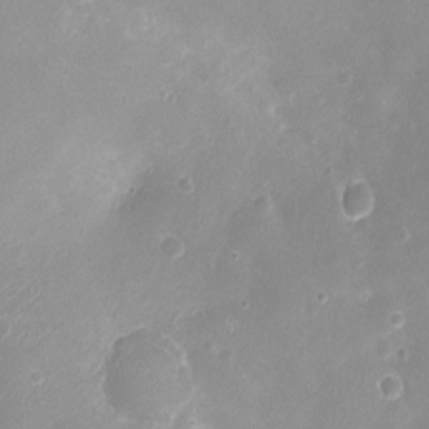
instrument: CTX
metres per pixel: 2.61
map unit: Ht
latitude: -8.2361
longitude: -20.5357
